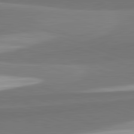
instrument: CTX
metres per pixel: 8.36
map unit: lApd
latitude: 82.4790
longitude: 152.2550
